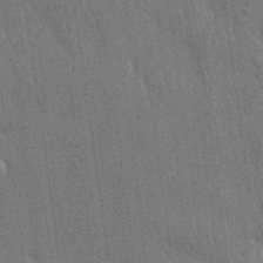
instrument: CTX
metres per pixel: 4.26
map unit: Nhu
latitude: 27.9528
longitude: -68.1389
